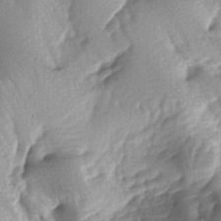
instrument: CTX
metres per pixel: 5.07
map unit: lAa
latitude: -6.0283
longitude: -126.3467
